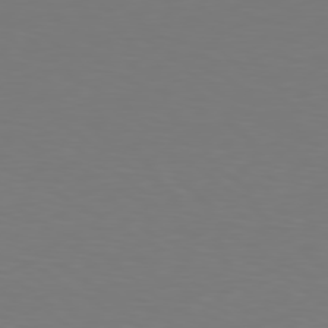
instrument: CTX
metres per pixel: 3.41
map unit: Hpe
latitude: 78.5546
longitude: -138.4412
